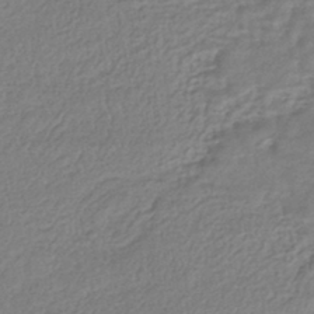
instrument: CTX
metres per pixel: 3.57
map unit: HNhu
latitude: -43.9556
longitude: 105.3131
